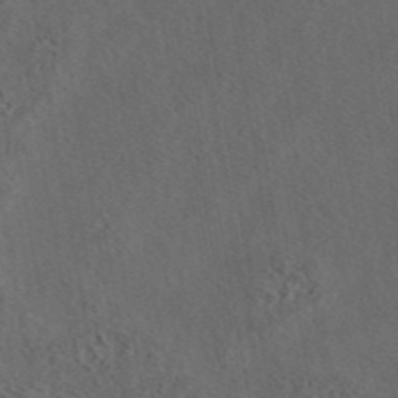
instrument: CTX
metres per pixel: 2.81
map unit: eAb
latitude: 43.8583
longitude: 116.1227
